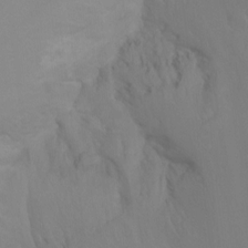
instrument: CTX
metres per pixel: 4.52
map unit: Ht
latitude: -9.2187
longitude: -45.7827
